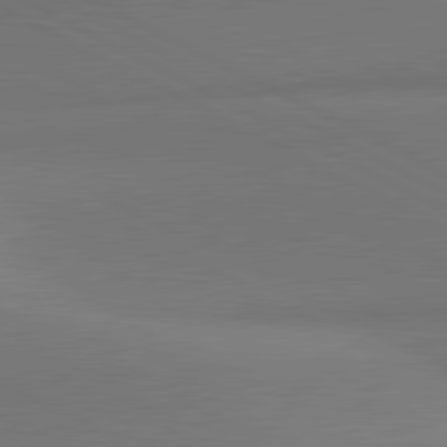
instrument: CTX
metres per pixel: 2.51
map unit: lApd
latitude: 81.3671
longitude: 146.5573
